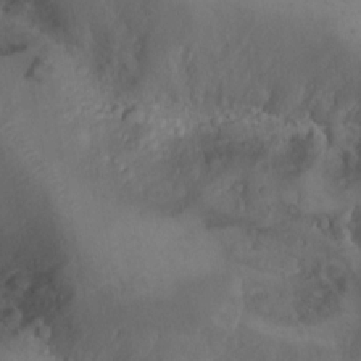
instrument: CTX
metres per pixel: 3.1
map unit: Nhu
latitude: -4.6896
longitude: -86.1955
